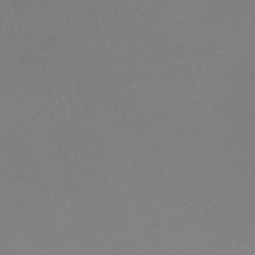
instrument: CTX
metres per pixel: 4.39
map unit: eHh
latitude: -61.6344
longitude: 52.9541
